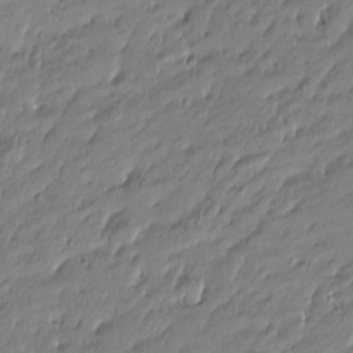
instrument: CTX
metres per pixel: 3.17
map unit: Htu
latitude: -5.1998
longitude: 176.7841
